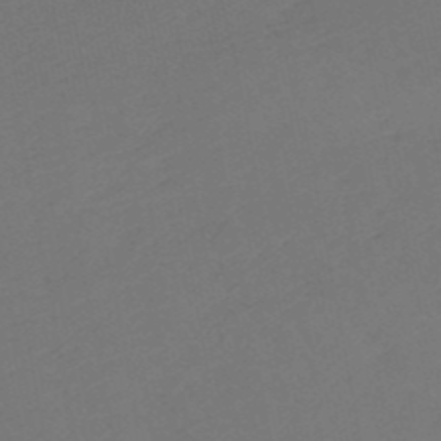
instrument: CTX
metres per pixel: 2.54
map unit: lHb
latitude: -49.5399
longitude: 83.0108
